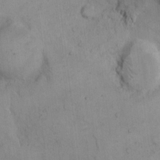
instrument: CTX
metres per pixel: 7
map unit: Hto
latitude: 9.1970
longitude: -60.5357
